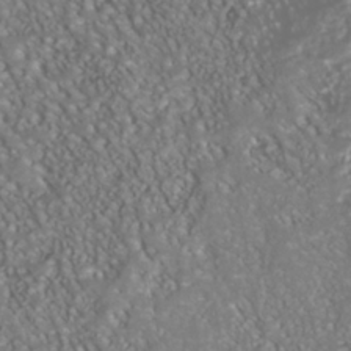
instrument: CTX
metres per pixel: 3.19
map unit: Nhu
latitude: -40.6329
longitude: -83.1025
